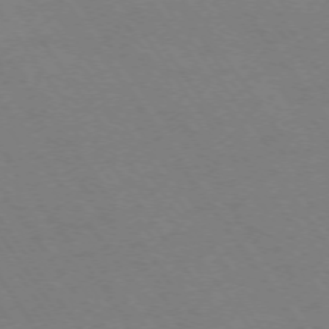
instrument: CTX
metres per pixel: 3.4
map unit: Ap
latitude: -74.0661
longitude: -70.3278
